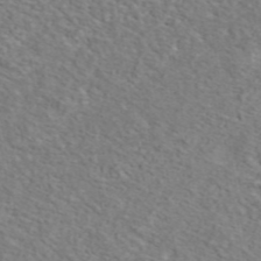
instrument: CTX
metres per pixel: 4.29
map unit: ANa
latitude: 44.2900
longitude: 21.3698
